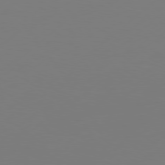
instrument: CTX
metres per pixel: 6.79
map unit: Hpe
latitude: 76.9136
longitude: -131.3671
